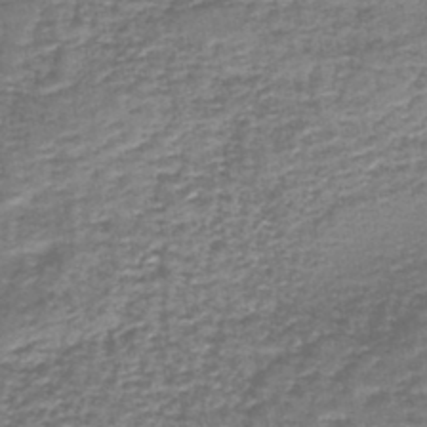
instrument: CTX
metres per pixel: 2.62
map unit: lHb
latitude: -43.9556
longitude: 53.5777
